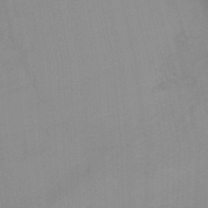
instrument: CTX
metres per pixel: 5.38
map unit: Ht
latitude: -8.4062
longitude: -31.2537
